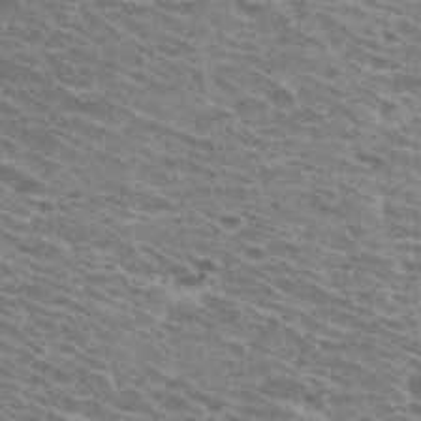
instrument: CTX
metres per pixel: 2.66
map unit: Hto
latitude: 32.5168
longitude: -42.0633
